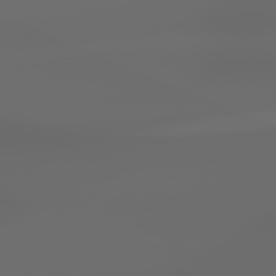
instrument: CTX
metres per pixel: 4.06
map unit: lApd
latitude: 79.0837
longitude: -139.1970
